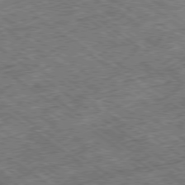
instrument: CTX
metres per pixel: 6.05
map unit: Ap
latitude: -79.2187
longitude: -50.2711
